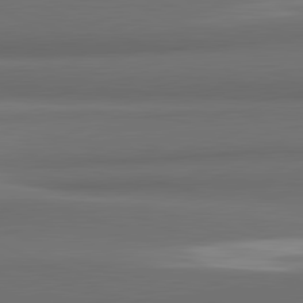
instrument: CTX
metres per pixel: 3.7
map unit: lApd
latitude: 81.8016
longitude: 172.4440
